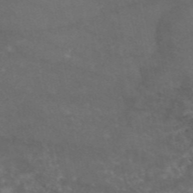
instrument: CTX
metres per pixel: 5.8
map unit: eAb
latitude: 45.7260
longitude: 115.2943
